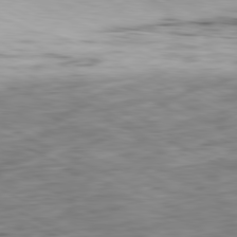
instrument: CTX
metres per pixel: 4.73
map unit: Ap
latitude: -81.1809
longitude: -83.1592
